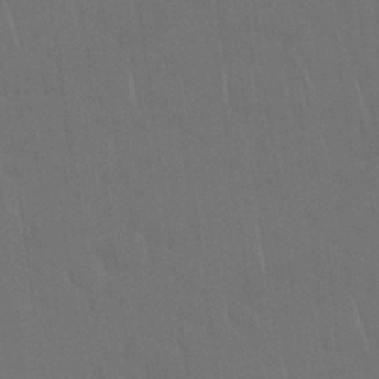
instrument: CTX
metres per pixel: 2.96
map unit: Nhu
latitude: 28.9702
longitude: -64.3656
